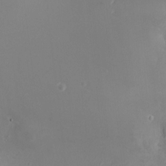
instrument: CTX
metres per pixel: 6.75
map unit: HNhu
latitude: 10.3656
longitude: 11.7667
